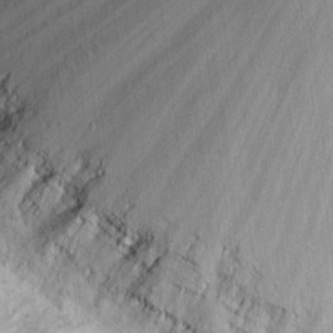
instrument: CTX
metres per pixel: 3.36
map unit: eHh
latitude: 13.9150
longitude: -69.4238
